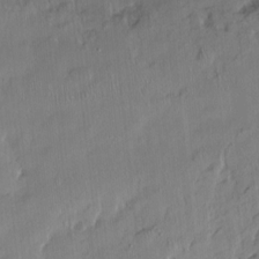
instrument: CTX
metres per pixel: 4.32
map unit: Hto
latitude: -14.5385
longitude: -42.0444
